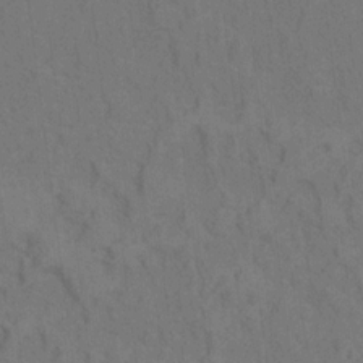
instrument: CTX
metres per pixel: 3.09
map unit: Hto
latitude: 14.9136
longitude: -36.0822
